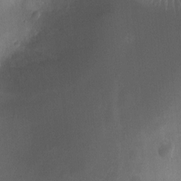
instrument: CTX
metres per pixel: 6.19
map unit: Ht
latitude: -8.8030
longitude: -21.2537
